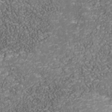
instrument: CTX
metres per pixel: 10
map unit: Nhu
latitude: -38.8786
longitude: -83.5182
